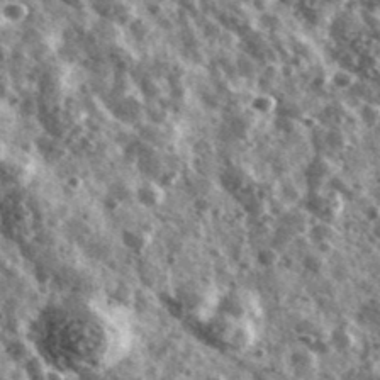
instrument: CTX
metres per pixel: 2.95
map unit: Ave
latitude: 40.6679
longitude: -106.2145
